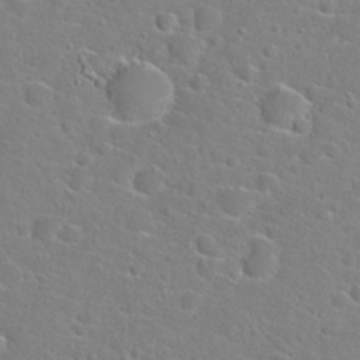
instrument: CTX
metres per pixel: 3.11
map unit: Hto
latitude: 22.1389
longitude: -45.1214
